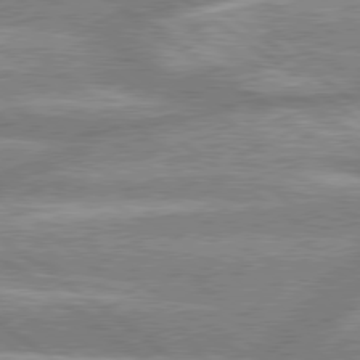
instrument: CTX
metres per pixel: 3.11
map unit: lApd
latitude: 78.9514
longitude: -159.2159
